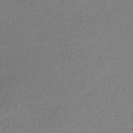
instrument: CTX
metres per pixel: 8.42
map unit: lHb
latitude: -41.7855
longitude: 68.5195
